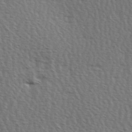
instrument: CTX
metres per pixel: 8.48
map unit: Hve
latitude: 2.8569
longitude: -123.3482
